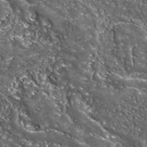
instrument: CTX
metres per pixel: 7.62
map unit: eHh
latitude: 42.6491
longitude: -90.4412
